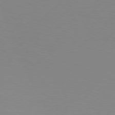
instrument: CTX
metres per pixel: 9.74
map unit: Hpe
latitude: 77.6882
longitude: -130.9136
